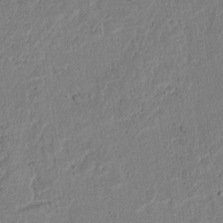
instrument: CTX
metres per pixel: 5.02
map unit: lAvf
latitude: 6.7057
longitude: 168.1416
